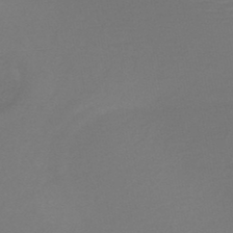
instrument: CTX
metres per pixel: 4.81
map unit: HNb
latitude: -47.5021
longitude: -43.5749
